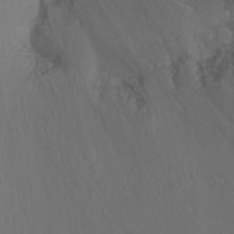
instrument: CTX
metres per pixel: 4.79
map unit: Ht
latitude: -6.4818
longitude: -34.9513
